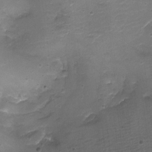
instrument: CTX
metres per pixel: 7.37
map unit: Aa
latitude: -8.3117
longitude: -71.8016
